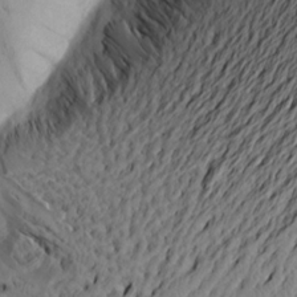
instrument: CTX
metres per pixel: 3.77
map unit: Aa
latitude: 19.5749
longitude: -146.5546
